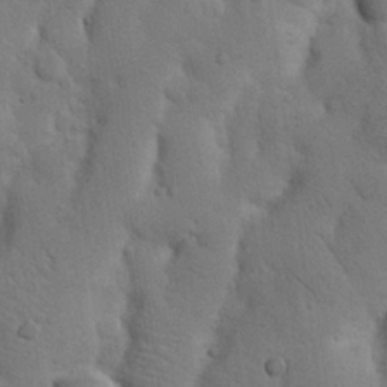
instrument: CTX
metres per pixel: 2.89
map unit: Nhu
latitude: 20.3279
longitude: -74.5168
